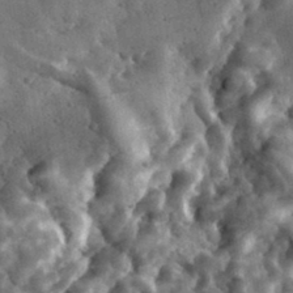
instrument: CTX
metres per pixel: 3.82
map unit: eHh
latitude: 33.7072
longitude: -78.7435
